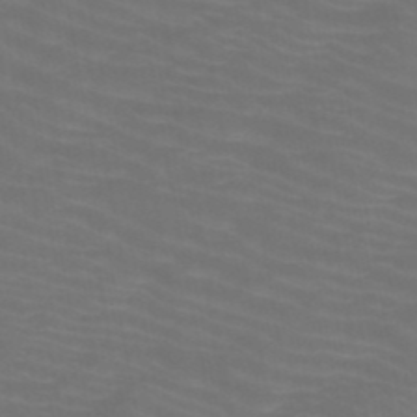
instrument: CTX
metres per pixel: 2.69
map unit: HNb
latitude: -49.9367
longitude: -50.4601
